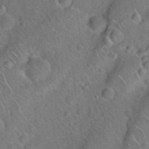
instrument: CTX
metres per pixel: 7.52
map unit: Hto
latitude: 20.2901
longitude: -50.0255
